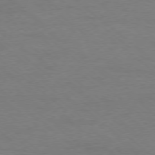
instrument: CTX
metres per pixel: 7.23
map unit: Ap
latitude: -78.2550
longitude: -89.5372
